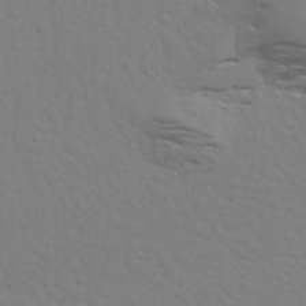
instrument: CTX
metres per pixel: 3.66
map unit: Aa
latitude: 18.5168
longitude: -144.9514
